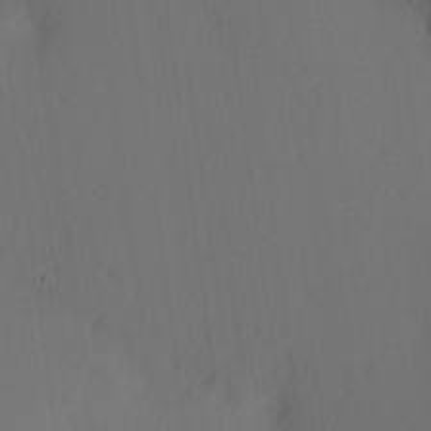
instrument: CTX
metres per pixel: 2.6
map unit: Ave
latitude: 13.4427
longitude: -106.8758
